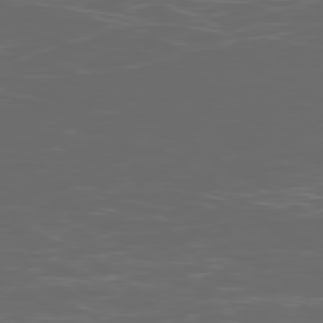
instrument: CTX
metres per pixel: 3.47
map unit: Ap
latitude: -78.1794
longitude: -75.3293
